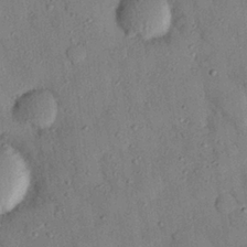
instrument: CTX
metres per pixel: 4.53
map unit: eHh
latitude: 26.3278
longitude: -75.9717
